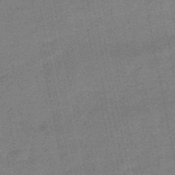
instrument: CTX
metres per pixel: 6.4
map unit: lHb
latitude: -49.4077
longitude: 79.0486
